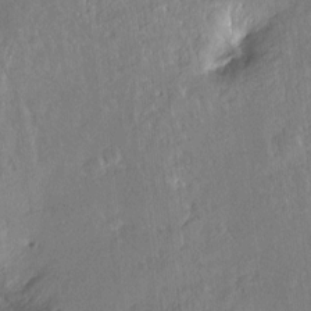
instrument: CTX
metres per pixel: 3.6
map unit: Hto
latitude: -14.2173
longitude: -41.8205
